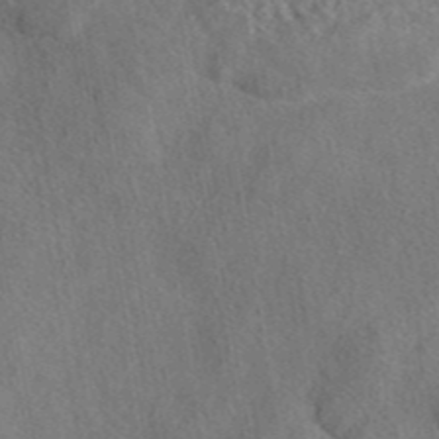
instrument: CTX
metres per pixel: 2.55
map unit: eAb
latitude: 43.3482
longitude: 109.1620
